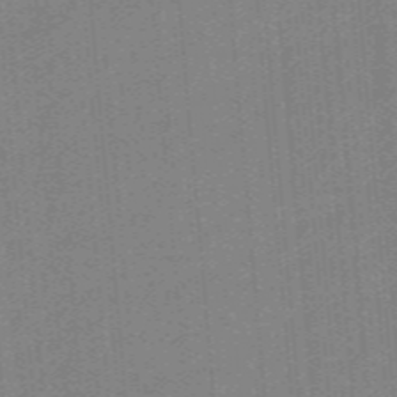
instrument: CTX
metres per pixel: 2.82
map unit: eHb
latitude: -44.1795
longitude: 87.5021
